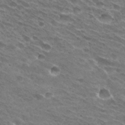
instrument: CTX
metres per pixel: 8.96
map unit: Hto
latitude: 31.0270
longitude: -43.9717
